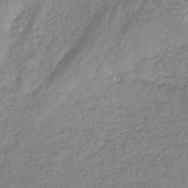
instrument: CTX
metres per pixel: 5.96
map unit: eHb
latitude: -37.5777
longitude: 81.0109
